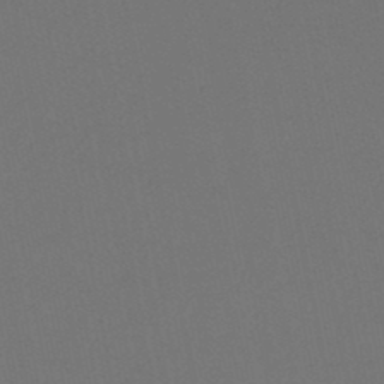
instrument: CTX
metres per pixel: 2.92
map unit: lHb
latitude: -47.1431
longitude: 68.8597
